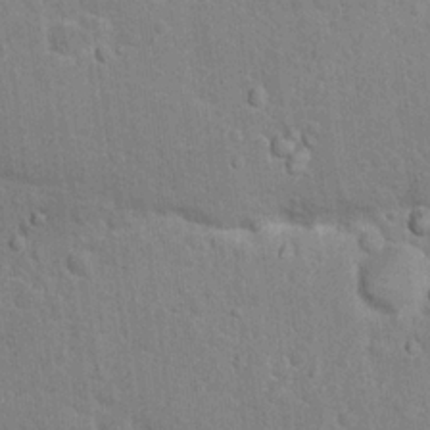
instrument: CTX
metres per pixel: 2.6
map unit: Nhu
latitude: 16.8191
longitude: -32.3845
